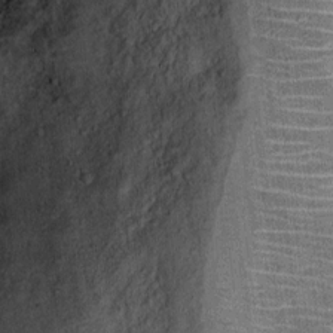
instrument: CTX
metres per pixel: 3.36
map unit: Ht
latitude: 9.5182
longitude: -37.5749
